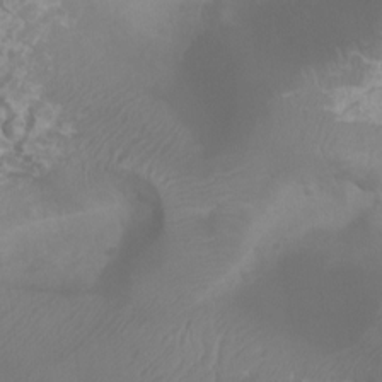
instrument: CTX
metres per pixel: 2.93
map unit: Htu
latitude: 2.0633
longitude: -21.1781
